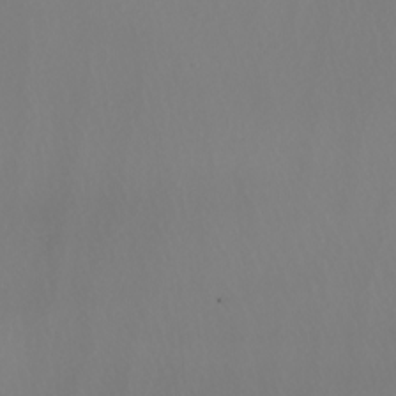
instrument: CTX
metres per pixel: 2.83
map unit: Nhu
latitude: -7.7288
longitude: -94.8758
